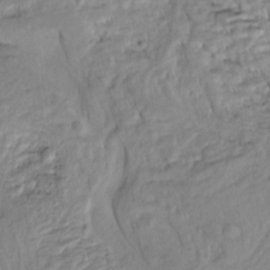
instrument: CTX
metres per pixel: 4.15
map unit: Htu
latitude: -5.5588
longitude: 154.3684
